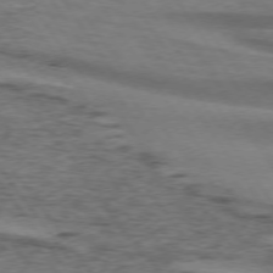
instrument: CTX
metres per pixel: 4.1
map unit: lApd
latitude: 73.9339
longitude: -76.2900
